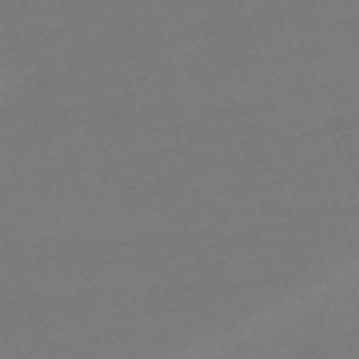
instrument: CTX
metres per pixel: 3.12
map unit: eHh
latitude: -63.2754
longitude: 53.4643
